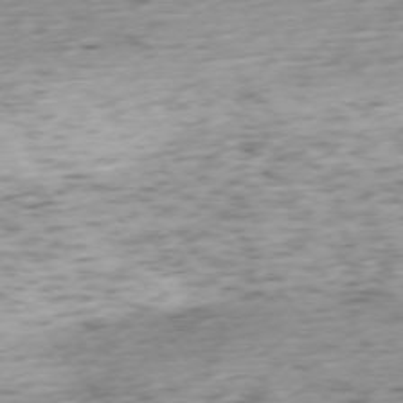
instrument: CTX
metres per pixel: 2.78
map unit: Ap
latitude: -74.2362
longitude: -73.3860
